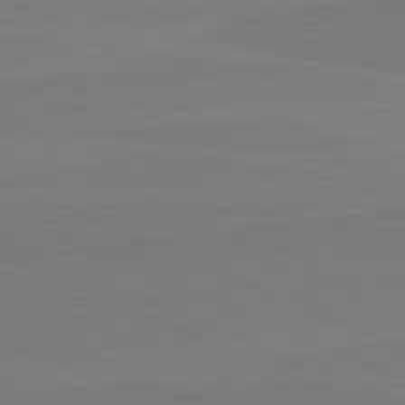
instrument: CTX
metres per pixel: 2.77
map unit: lApd
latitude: 82.1388
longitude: 166.7085
